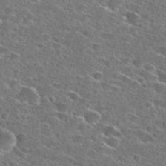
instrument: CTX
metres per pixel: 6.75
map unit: Hto
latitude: 26.8191
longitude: -46.7247
